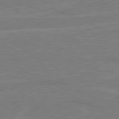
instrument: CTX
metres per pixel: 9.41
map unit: lApd
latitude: 80.5546
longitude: 120.6707
